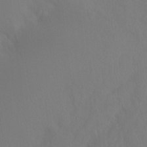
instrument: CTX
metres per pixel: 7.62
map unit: Ht
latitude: -8.4062
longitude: -32.3089
